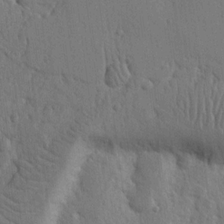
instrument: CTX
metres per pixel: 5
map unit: Nhu
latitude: 14.8947
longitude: -79.0648
